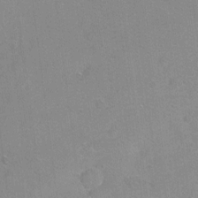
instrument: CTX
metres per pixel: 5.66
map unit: Ht
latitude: -5.5210
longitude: -36.1956
